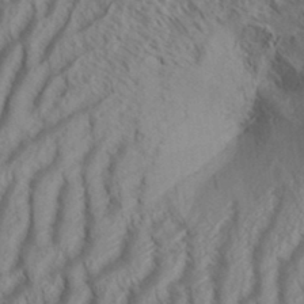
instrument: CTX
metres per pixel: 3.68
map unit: Aa
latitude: 33.8961
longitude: -137.4427
